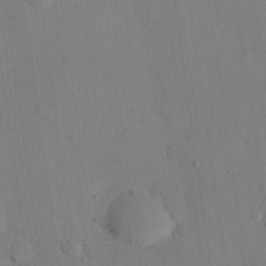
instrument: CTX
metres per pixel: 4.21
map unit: eHh
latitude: 26.5924
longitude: -80.2145
